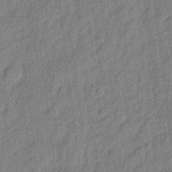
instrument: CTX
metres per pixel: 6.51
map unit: eHh
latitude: 6.6113
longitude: -75.5749
